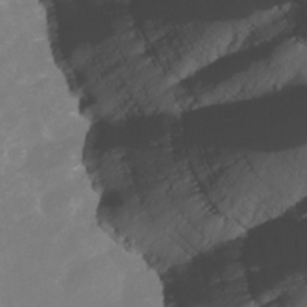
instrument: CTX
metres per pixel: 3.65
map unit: Nhu
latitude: -6.4062
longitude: -77.3670
